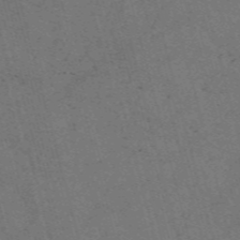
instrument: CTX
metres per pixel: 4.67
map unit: Nve
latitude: -57.9556
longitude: 51.8800
